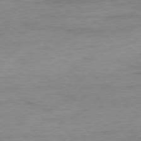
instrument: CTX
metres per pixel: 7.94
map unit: Ap
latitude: -78.6329
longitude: -87.2537
